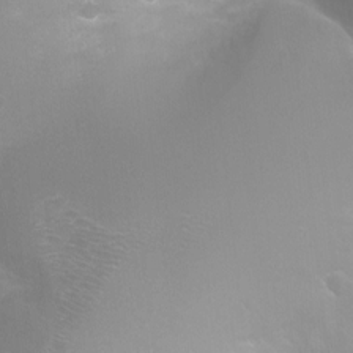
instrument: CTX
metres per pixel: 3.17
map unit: Ht
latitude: -2.4628
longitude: -24.8380
